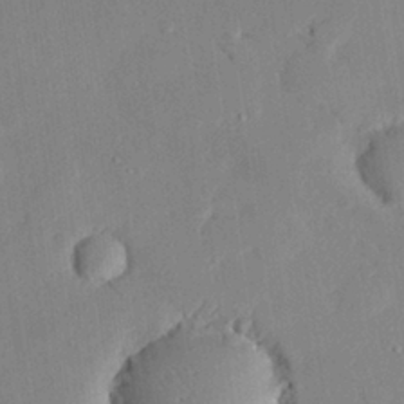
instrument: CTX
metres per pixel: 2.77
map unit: eHh
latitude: 28.0822
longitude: -81.9528
